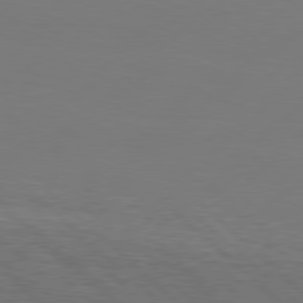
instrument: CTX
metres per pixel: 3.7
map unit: Hpe
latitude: 78.0822
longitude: -127.5938
